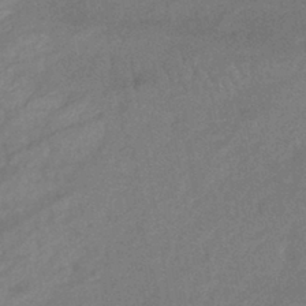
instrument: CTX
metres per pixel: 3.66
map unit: eHb
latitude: -43.1431
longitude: 85.7099
